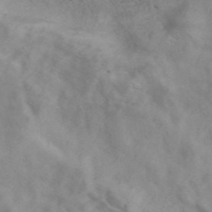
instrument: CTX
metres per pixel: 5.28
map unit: ANa
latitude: 43.0836
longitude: 27.1809
